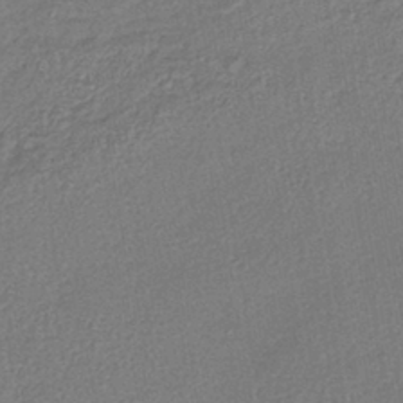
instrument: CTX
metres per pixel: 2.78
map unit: lHb
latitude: -39.5399
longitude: 61.6722
